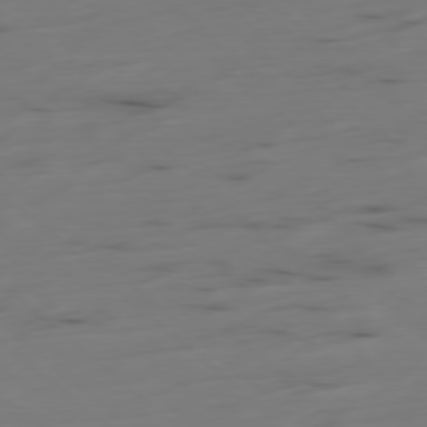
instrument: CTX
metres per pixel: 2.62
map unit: Ap
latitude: -78.5573
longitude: -61.4426
